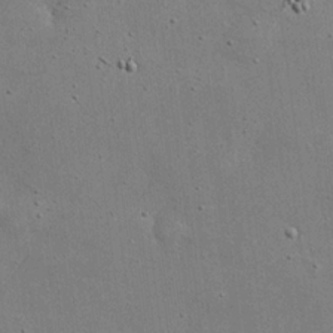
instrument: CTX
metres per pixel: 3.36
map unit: eHh
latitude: 20.3279
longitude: -71.7827
